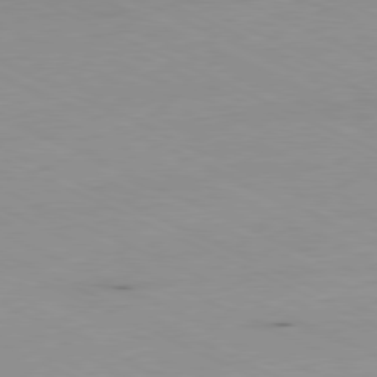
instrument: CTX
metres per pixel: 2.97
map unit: Ap
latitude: -80.9920
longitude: -93.3670
